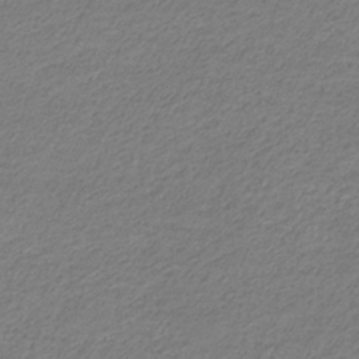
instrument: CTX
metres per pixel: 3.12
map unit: eHb
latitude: -33.2754
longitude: 70.3495
